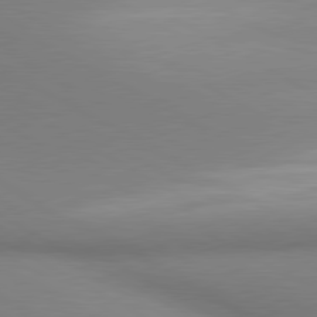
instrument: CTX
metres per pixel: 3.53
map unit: lApd
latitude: 80.5735
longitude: 135.4454
